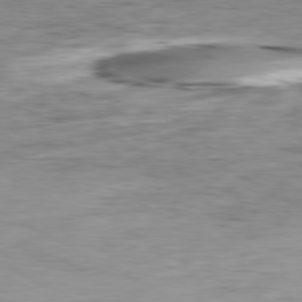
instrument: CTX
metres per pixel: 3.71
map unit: Ap
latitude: -80.0850
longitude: -76.3656
